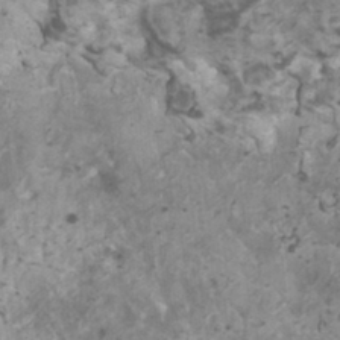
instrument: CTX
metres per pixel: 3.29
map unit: HNhu
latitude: 2.1011
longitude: 3.6344
